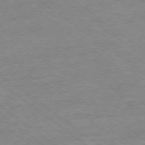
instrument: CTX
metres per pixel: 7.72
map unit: Ap
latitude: -77.8044
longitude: -82.0444
